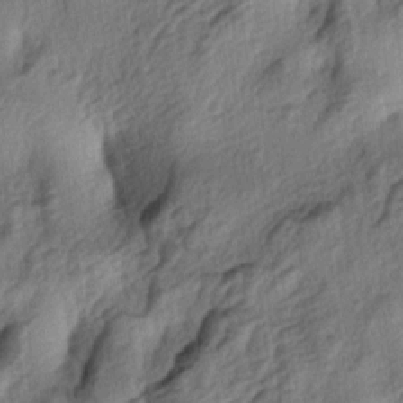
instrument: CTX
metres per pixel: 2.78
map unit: lAa
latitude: -4.4251
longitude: -124.2334
